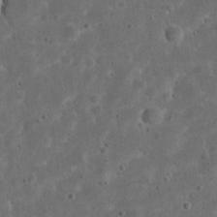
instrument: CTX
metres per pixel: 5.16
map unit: eHh
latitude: 22.0633
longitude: -66.9135
